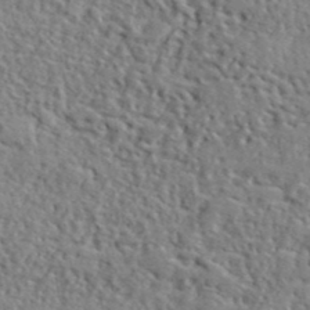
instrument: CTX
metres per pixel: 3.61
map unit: lHvf
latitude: 41.2536
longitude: -88.6680
